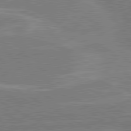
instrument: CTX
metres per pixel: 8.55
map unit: lApd
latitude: 80.3656
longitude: 128.5952
